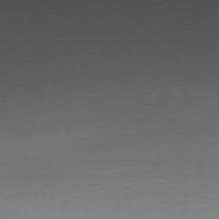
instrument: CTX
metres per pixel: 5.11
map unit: Ap
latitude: -76.8975
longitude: -72.7625
